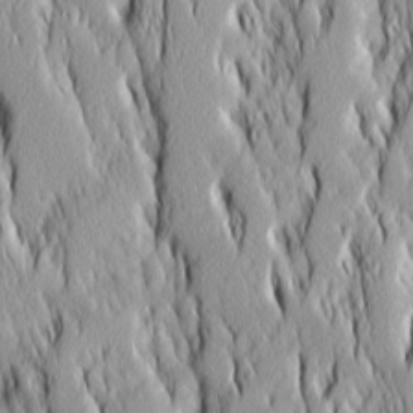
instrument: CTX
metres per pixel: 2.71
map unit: Ave
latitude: 14.4034
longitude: -132.1200
